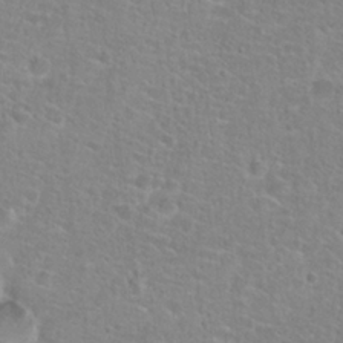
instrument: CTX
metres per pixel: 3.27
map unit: Hto
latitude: 25.4048
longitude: -48.6302
